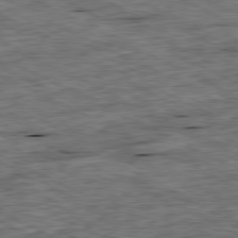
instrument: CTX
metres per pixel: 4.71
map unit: Ap
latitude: -80.9353
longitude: -88.3657
